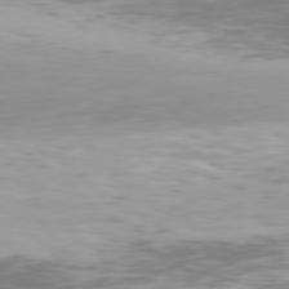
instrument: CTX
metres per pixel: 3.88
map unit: Hpe
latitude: 76.8569
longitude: -170.3656
